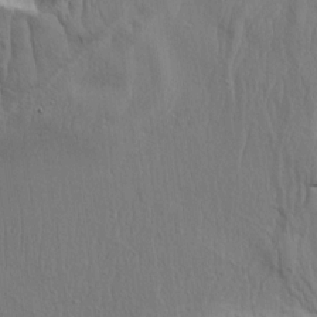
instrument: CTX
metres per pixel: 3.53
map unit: Aa
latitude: 8.6680
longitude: -131.2726
